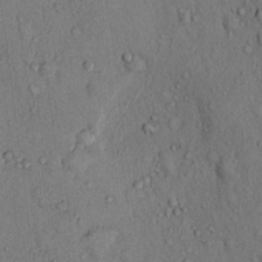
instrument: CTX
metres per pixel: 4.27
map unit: Hto
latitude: 13.1970
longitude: -58.3467
